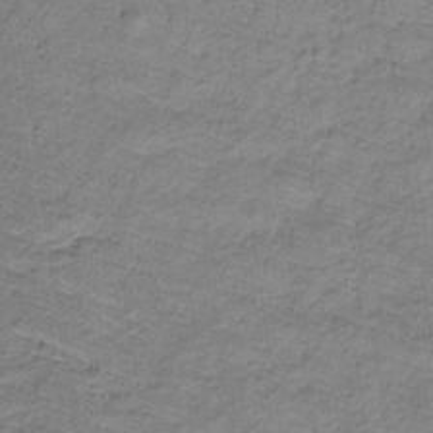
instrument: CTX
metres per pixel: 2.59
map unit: lHb
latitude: -32.5574
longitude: 65.2376
